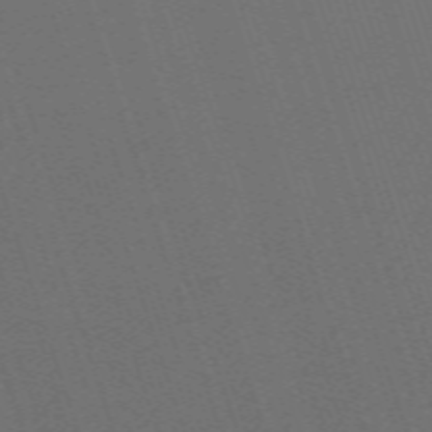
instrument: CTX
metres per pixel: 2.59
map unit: eHh
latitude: -63.9367
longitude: 51.2754
